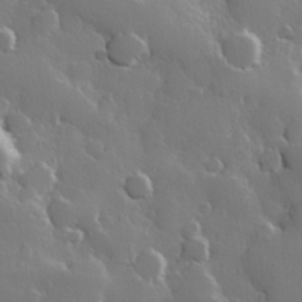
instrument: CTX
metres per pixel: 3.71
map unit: Hve
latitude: 23.1592
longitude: 147.6911
